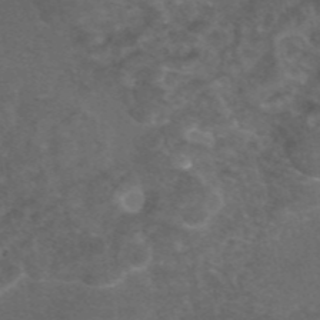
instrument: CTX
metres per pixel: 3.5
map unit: eAb
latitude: 46.1578
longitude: 114.1795
